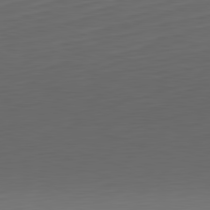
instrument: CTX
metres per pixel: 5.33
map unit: Hpe
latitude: -82.6140
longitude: 7.9367
